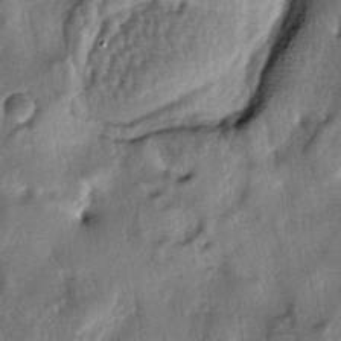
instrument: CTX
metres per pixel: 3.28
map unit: lAa
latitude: -5.3509
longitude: -124.9514
